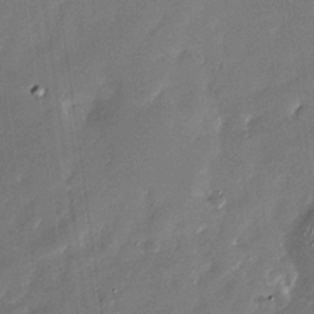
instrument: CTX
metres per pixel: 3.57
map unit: Nhu
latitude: -28.6330
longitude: -75.3104
